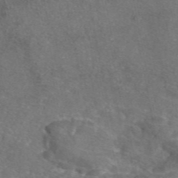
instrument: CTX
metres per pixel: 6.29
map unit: eAb
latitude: 46.9892
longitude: 110.3873
